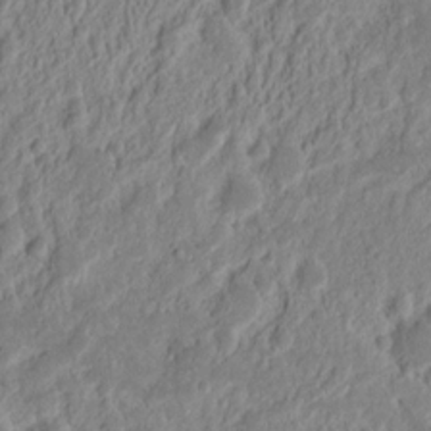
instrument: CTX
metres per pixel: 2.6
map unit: Nhu
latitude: 13.2348
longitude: -73.5372
